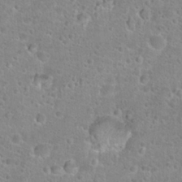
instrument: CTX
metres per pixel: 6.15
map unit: Hto
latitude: 25.0836
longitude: -48.3467
